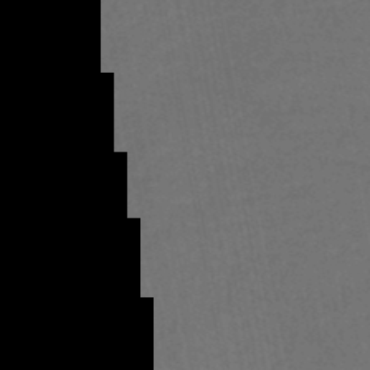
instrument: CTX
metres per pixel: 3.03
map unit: HNhu
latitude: -49.0487
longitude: 100.3873
